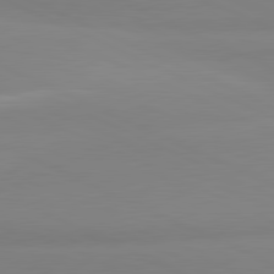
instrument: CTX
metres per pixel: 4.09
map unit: lApd
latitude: 81.4804
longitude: 178.5573
